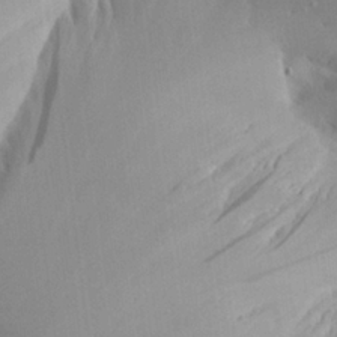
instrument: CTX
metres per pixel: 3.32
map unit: Aa
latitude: 25.2914
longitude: -128.2144
